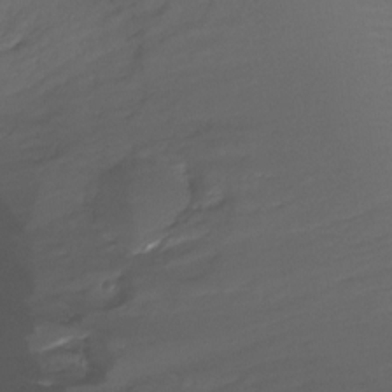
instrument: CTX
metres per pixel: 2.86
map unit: Ht
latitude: -14.7841
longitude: -50.7246
